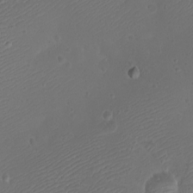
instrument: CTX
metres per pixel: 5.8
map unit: eHh
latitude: -9.2565
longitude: -69.6883
